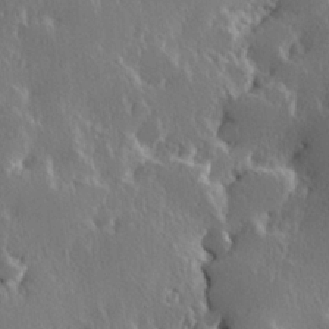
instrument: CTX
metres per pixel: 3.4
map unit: Hve
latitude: 23.4993
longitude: 146.0661
